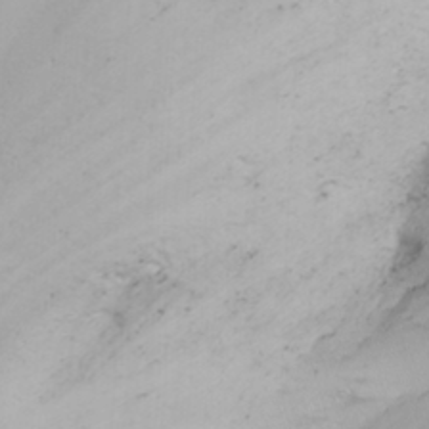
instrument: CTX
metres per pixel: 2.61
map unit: Nhu
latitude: -6.3873
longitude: -66.8002
